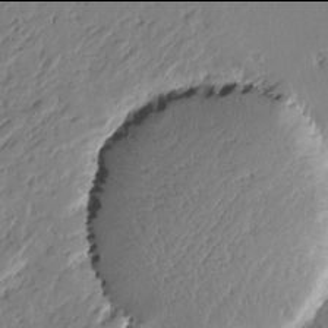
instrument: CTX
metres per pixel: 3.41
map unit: Htu
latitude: -2.0094
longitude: -178.2901
